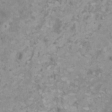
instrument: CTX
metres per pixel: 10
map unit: HNhu
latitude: 1.5938
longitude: -1.3103
